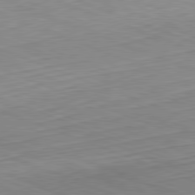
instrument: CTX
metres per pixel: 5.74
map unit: Hpe
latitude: -82.2361
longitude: 12.9164
